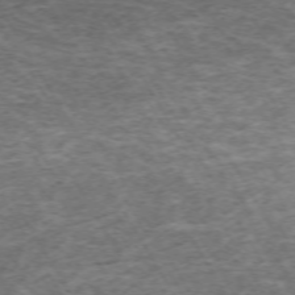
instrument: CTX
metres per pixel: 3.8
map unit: Hpe
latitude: -71.6533
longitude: 14.0283
